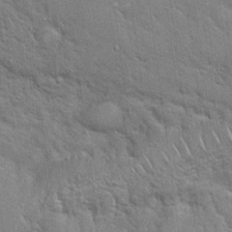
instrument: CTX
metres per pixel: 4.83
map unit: Hto
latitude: 18.9702
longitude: -52.1767
